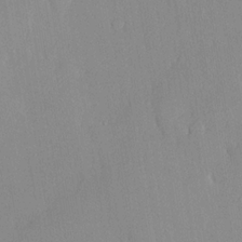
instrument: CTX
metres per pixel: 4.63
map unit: lHvf
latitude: 20.8002
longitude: 145.2943
